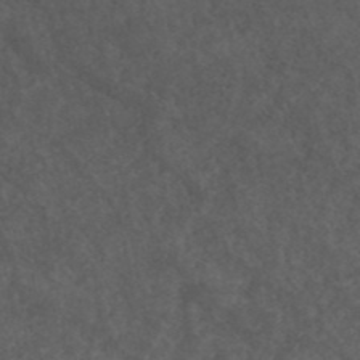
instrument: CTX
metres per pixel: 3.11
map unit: ANa
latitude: 43.1025
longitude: 28.9731
